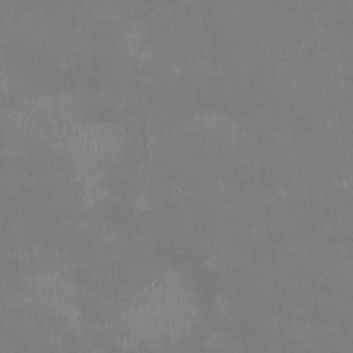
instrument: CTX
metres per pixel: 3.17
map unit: HNhu
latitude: -0.4818
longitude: -3.9906
